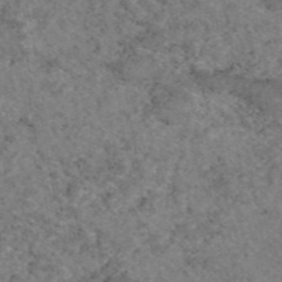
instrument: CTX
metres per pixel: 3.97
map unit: eAb
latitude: 47.4427
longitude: 113.5399
